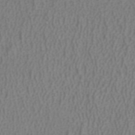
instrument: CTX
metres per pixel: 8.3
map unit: ANa
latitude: 38.4601
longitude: 23.2376
